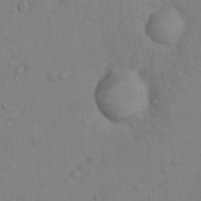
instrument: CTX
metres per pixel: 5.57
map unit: Nhu
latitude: 10.9514
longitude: -26.4790
